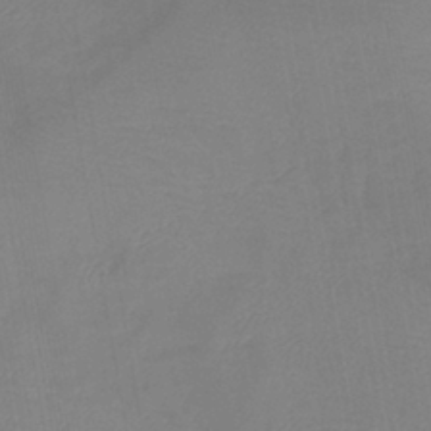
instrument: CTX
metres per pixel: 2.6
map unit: lHb
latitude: -40.7652
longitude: 77.6533
